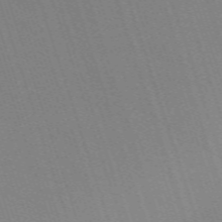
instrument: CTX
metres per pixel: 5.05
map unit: eHh
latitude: -63.4454
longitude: 51.1998
